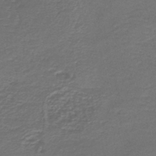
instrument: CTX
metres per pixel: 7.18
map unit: HNb
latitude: -43.7099
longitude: 50.5196
